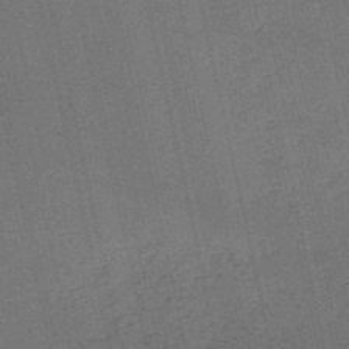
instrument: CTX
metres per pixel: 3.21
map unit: HNb
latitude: -53.0675
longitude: -42.8002
